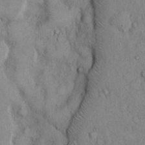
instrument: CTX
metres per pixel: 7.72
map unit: Hto
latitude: 12.9514
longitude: -58.1200
